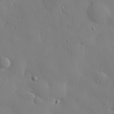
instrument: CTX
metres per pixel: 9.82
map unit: eHh
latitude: 28.2900
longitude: -81.5938
